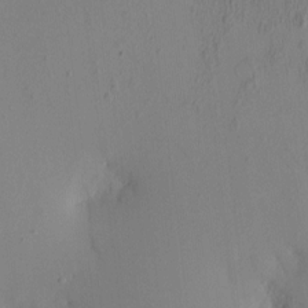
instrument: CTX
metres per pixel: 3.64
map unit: eHh
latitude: -0.4818
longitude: 17.1809
